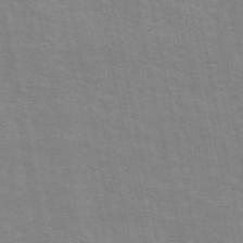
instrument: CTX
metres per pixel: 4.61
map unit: ANa
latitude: 49.5560
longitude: -78.9703
